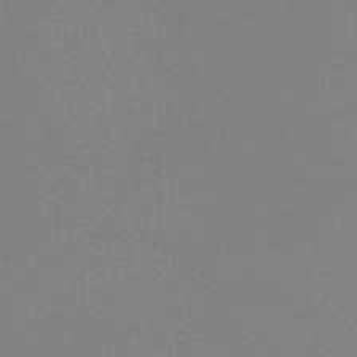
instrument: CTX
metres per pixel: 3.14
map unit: HNb
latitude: -34.6518
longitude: 52.6896
